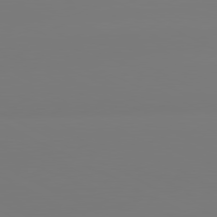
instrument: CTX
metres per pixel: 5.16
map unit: lApd
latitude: 80.5168
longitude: -148.6302
